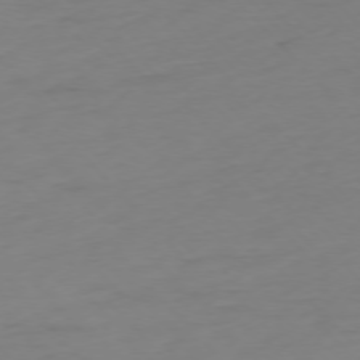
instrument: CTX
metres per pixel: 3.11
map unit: Ap
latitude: -76.5007
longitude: -70.7624
